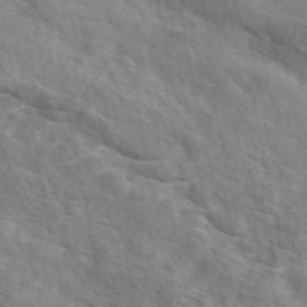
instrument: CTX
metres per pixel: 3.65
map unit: eAb
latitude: 48.5924
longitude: 119.5777
